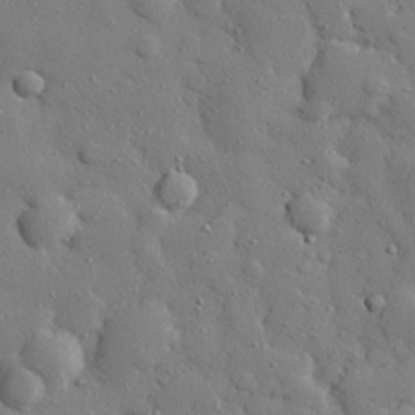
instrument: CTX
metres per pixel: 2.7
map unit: eHh
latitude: 27.8395
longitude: -78.1578
